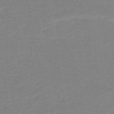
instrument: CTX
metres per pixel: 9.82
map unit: HNb
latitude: -50.2361
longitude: -48.7624
